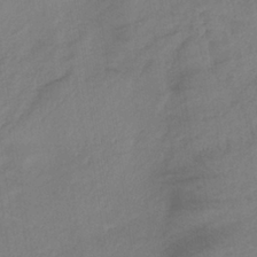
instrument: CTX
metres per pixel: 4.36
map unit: lHb
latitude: -35.5210
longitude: 72.1983
